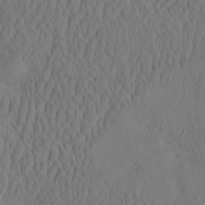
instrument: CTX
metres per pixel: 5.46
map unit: eHh
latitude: -2.6140
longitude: 15.9745
